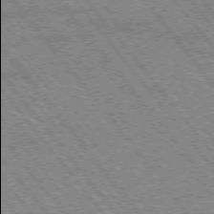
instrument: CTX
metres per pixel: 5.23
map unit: Hpe
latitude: -75.9367
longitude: -13.9906
